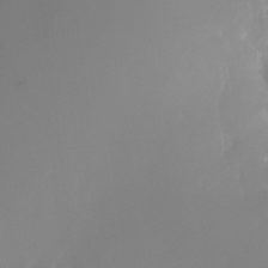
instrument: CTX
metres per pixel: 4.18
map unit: Nhu
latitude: -28.3873
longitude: -79.6127
